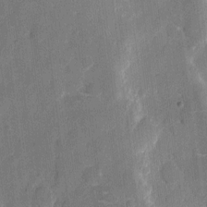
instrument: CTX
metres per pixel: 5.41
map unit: eHh
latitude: 7.3104
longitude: -66.4223
